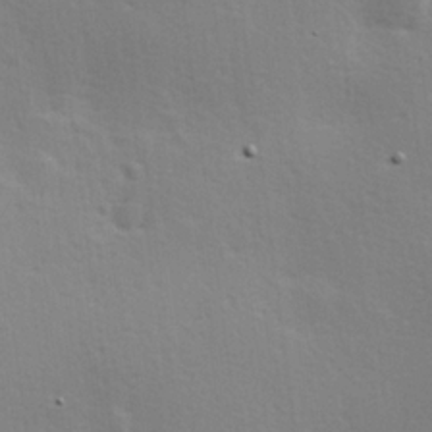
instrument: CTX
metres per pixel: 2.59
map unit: Hve
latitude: 18.7246
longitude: 149.4077
